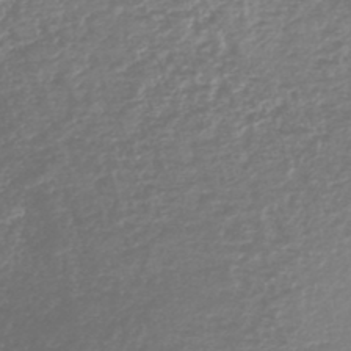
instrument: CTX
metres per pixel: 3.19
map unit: lHb
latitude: -44.5007
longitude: 68.8785
